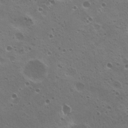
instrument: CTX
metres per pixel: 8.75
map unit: Nhu
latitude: 20.6680
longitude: -31.5371
